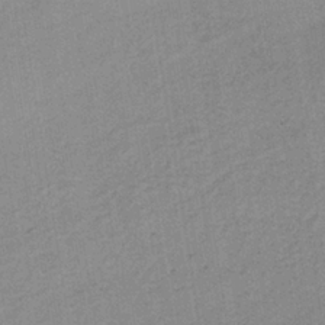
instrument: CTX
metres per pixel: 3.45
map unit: lHb
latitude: -37.2376
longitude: 71.4266
